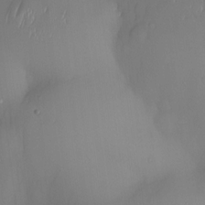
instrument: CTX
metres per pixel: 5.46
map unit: eHh
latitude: -22.6897
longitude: 15.6722
